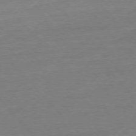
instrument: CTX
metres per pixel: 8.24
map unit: Ap
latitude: -77.1998
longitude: -95.7072
